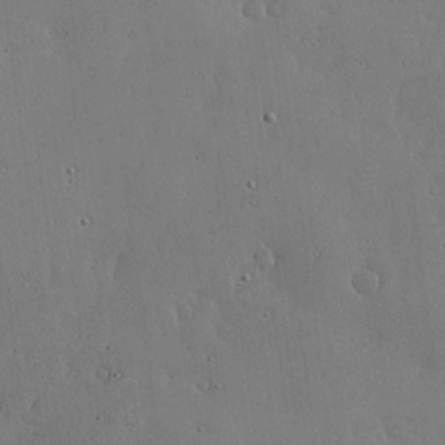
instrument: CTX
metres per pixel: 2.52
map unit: lHvf
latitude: 17.5371
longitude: -114.3467
